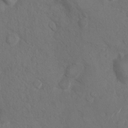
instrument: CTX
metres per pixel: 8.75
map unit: Ht
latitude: 5.4426
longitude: -29.7260
